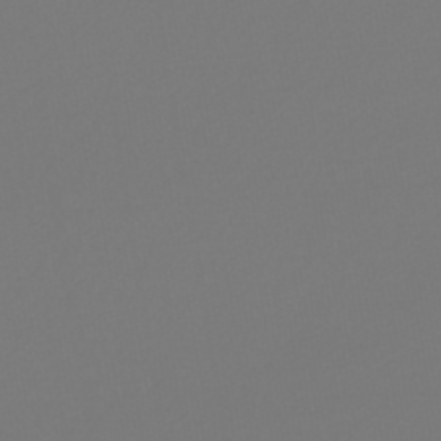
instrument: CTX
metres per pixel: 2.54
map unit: lHb
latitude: -47.1053
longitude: 72.5385
